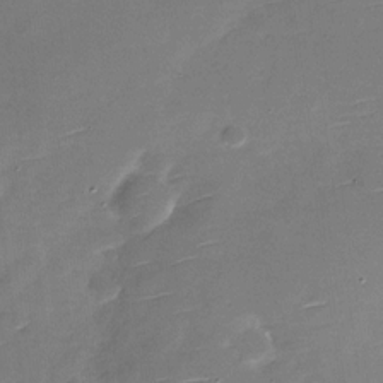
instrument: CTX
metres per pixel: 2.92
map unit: Nhu
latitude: -27.7666
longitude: -78.0822
